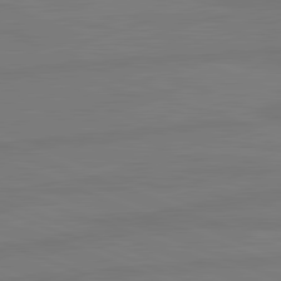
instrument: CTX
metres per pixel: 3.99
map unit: lApd
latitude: 81.8772
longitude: -179.8773
